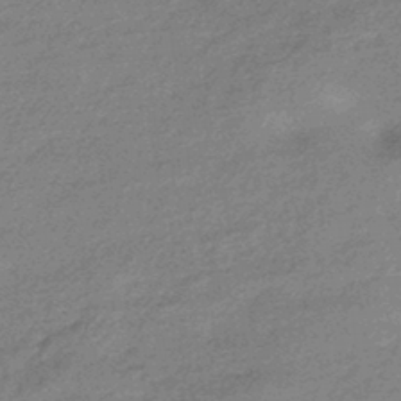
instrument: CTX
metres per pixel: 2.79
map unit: HNhu
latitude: -42.8030
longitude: 92.9164
